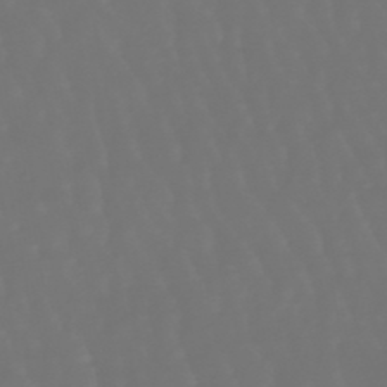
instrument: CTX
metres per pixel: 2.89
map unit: lHb
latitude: -47.3887
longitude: 79.5777
